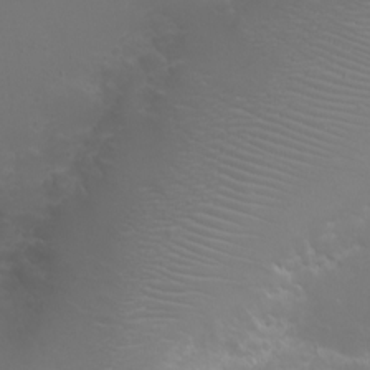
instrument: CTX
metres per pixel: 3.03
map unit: eHh
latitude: -6.6707
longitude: -79.0270
